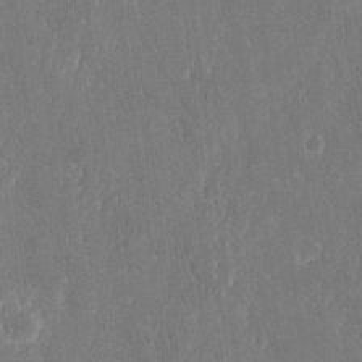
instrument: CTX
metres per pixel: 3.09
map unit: eHh
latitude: 15.1781
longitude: -72.8380
